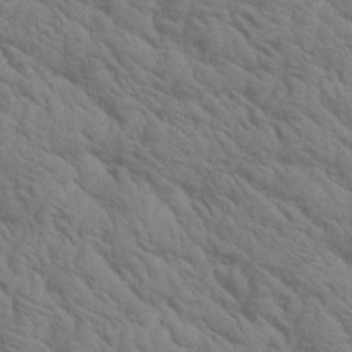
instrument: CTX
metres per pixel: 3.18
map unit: Htu
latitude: 0.5357
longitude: 174.9352
